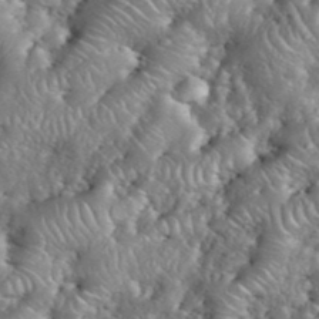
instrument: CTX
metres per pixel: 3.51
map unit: eHh
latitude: 39.8772
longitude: -57.4993
